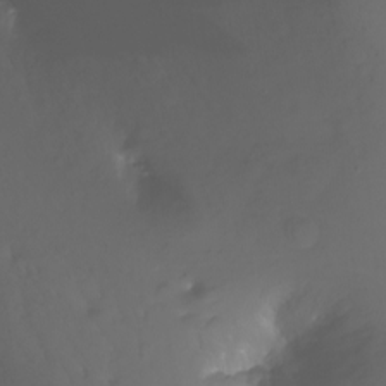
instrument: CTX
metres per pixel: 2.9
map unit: Nhu
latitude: -11.7478
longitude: -63.7828
